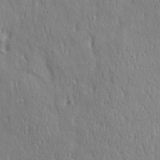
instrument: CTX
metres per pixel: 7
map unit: Ave
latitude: 21.7828
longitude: -135.3859
